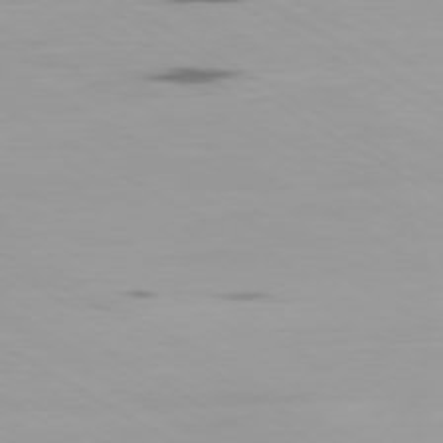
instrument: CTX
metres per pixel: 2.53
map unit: Ap
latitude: -79.9367
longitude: -103.9150
